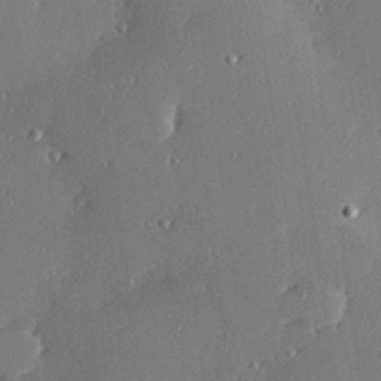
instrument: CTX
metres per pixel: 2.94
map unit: Hve
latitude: 28.0255
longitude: -91.2726
